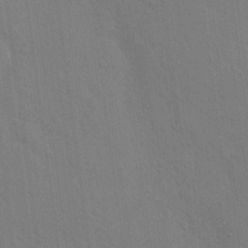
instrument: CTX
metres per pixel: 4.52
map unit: Hto
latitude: 21.0270
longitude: -54.3845
